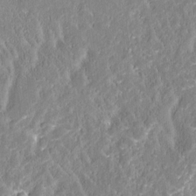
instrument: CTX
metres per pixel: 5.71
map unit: Htu
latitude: -2.5951
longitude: 174.8785
